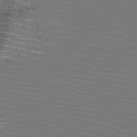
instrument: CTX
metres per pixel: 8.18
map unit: HNb
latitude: -51.1431
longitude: -43.9150
